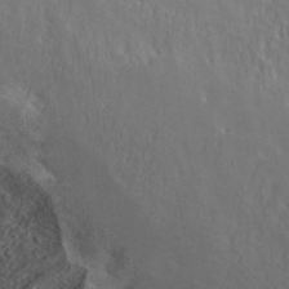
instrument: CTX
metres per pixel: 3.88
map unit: ANa
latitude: 37.0459
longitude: 18.8597
